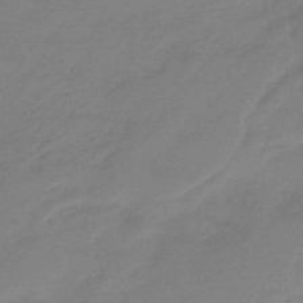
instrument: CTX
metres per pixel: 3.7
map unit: eHb
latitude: -46.1039
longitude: 86.4818
